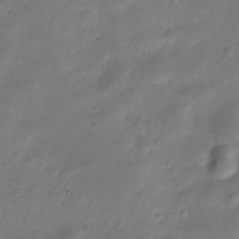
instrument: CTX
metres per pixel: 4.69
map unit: Nve
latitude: -24.9542
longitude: 106.4818
